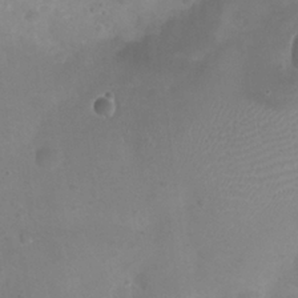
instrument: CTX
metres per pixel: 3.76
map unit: Nhu
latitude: 24.4223
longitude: -52.4412
